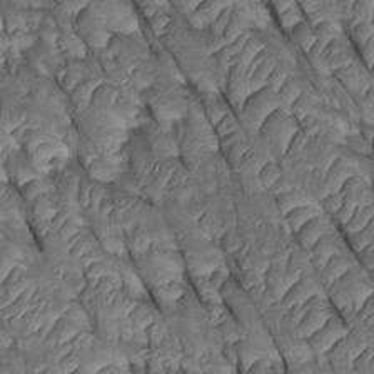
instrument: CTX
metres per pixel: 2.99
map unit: Htu
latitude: 0.3089
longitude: 147.8989
